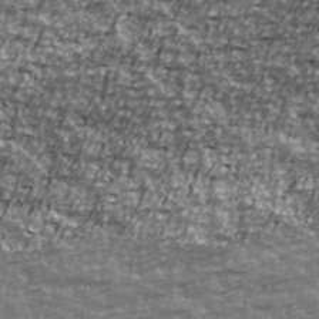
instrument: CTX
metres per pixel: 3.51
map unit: Ave
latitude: 40.8380
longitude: -114.1388
